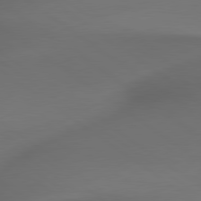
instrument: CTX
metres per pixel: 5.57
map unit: lApd
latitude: 79.3860
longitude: -173.8394
